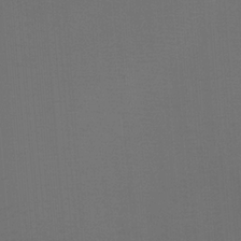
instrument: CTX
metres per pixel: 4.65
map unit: Ht
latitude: -4.5384
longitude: -62.5924
